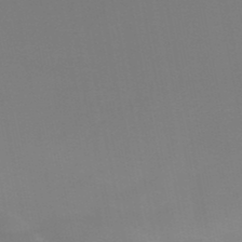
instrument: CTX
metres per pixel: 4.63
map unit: HNb
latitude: -49.1431
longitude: -47.9339
